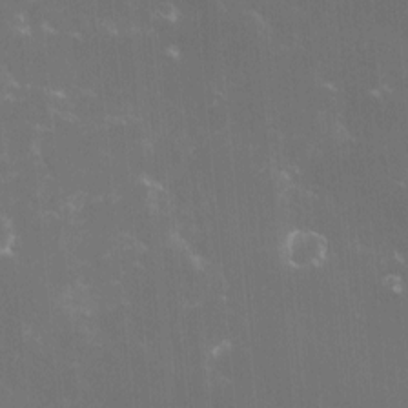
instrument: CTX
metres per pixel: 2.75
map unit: lHvf
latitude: -13.6533
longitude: -100.9892
